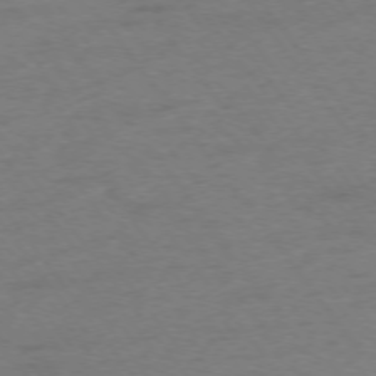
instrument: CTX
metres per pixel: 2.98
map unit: Ap
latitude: -75.3888
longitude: -73.4049
